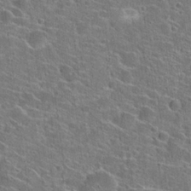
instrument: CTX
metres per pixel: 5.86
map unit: Hto
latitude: 23.4048
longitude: -44.8002
